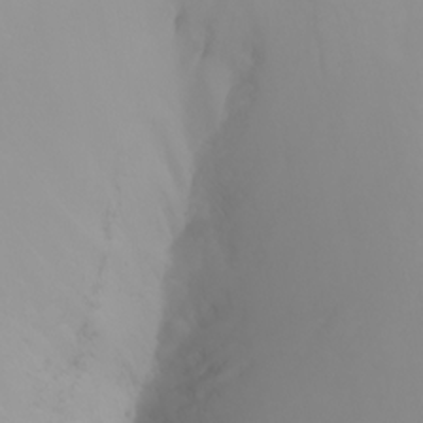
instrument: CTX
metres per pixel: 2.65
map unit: Nhu
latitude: -5.2187
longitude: -93.1781
